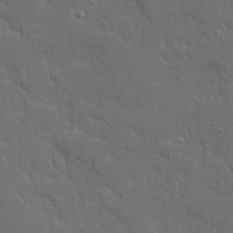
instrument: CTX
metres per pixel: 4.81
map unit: Ave
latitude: 19.5371
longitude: -128.7813
